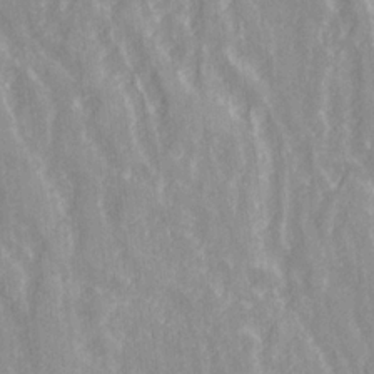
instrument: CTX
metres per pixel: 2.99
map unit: Ave
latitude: 21.5182
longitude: -133.9906
